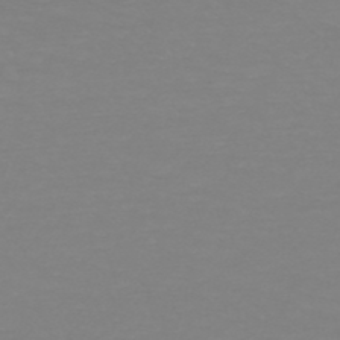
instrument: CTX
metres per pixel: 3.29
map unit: HNb
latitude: -49.3888
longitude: -50.3656
